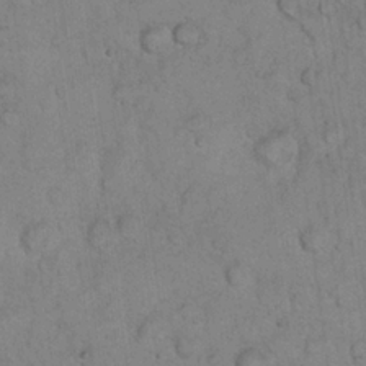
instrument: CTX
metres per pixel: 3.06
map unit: eHh
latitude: 22.3089
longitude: -58.7057
